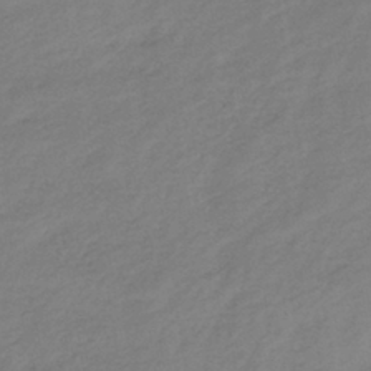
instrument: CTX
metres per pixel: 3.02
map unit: lHb
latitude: -39.2565
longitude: 71.7856
